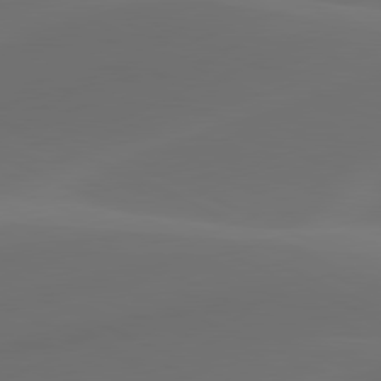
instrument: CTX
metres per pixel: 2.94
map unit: lApd
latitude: 80.6679
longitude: -82.7435
